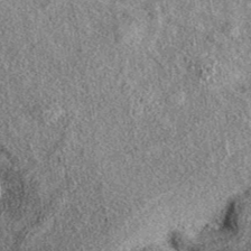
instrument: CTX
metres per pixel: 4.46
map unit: eAb
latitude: 38.8569
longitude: 107.9556
